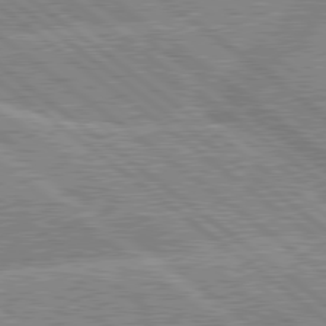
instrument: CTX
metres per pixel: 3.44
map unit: lApd
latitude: 79.3104
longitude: -156.1010
